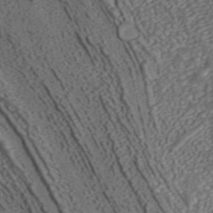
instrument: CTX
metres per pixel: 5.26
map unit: ANa
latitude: 44.6113
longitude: 38.6896
